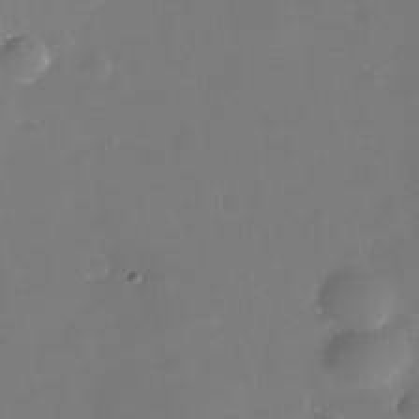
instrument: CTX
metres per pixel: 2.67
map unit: Nhe
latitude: -34.5763
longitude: -88.4034
